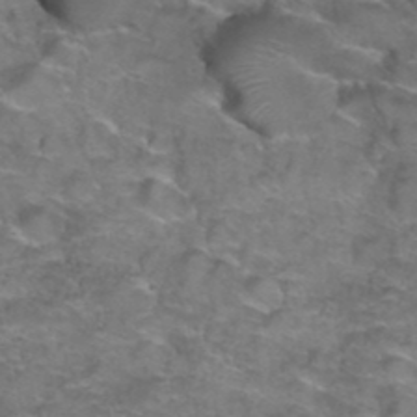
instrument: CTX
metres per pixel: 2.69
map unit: Hto
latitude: 39.5371
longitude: -41.9528
